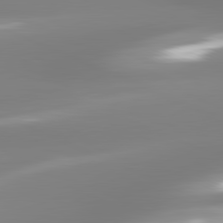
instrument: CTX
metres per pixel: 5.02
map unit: lApd
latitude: 81.5749
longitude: -165.9150
